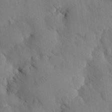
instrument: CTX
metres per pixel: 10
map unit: Nhu
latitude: 27.4238
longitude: -72.4034
